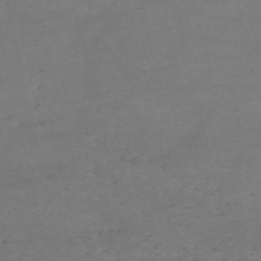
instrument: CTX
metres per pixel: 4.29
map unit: HNb
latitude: -55.1053
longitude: -44.7624
